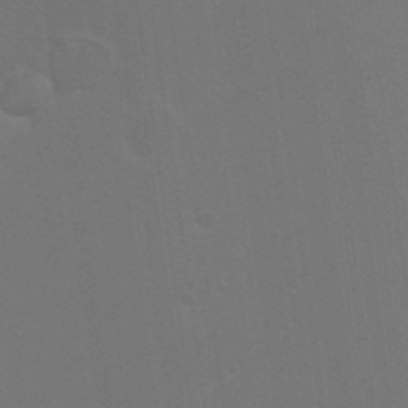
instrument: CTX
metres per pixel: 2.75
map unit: Nhu
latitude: 17.6505
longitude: -29.9717
